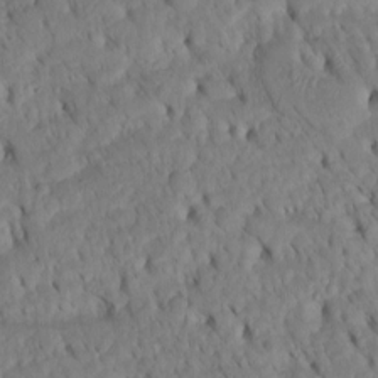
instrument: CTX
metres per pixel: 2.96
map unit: Htu
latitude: -3.2753
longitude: 152.3117
